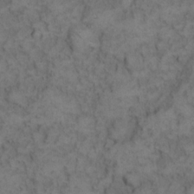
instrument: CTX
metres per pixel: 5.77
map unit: eHh
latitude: 13.4993
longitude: -64.5735
